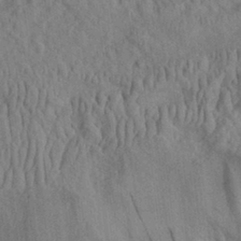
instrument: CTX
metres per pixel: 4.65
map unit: eHh
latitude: 30.1578
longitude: -74.0633
